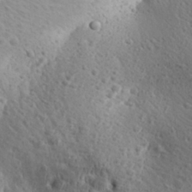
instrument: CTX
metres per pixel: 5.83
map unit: Aa
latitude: 27.7828
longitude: -142.6113
